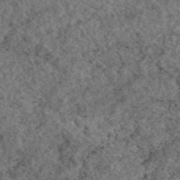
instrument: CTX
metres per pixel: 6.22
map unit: eAb
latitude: 45.8583
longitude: 113.5021
